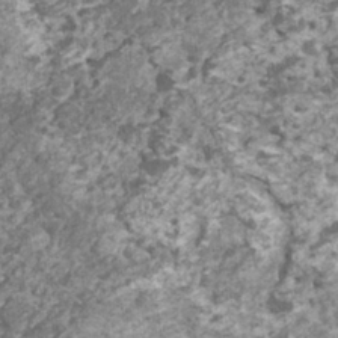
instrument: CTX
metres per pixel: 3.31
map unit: HNhu
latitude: 1.7071
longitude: 0.0094
